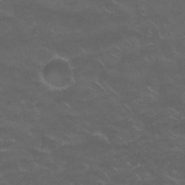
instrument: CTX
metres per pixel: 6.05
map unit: Nhu
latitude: 26.4034
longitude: -52.9136
